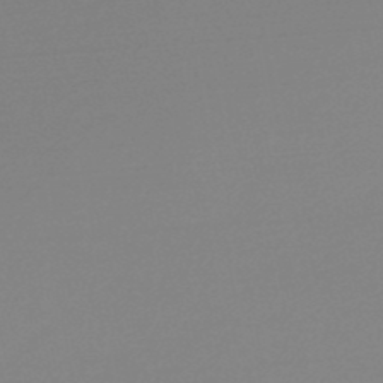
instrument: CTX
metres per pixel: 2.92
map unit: lHb
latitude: -48.3873
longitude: 65.3321
